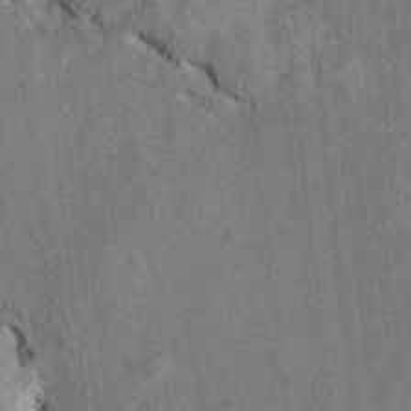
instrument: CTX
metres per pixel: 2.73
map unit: Hto
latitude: 8.4034
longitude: -34.8191
